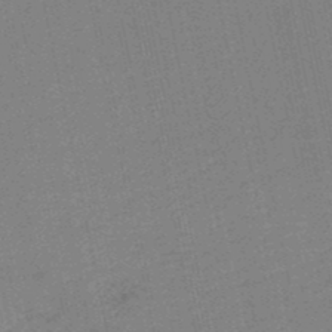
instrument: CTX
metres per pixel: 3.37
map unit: HNb
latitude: -48.4629
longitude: 59.0486
